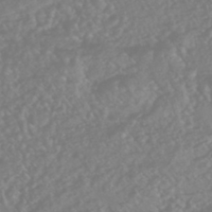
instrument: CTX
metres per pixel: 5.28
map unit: HNhu
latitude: -46.1228
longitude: 97.1998
